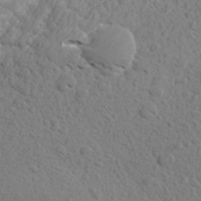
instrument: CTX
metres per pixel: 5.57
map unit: Aa
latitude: 27.7639
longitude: -143.2915
